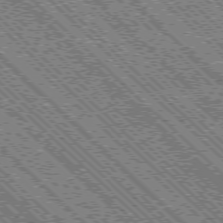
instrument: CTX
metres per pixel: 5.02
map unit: Ap
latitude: -76.2739
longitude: -96.8380
